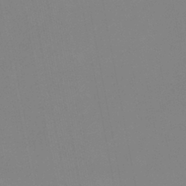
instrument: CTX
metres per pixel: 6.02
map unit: eHb
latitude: -37.3320
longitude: 74.8597
